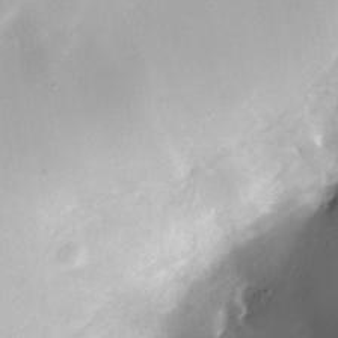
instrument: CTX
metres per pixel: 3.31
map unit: Nhe
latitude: -31.9556
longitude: -116.3089
